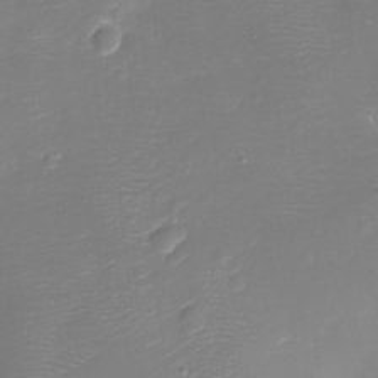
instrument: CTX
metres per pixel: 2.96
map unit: Ht
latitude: -11.3132
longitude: -23.1025
